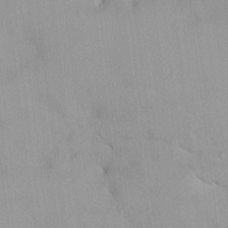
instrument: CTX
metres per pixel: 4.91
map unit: HNhu
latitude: 5.4804
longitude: 2.8407
